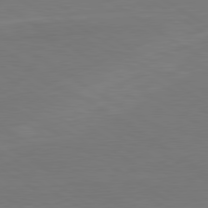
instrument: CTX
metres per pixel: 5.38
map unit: lApd
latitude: 79.9906
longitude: 162.4440
